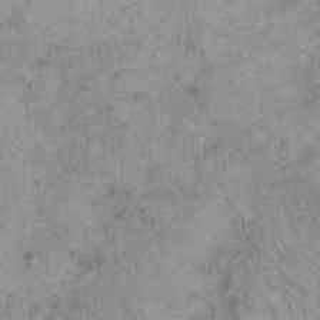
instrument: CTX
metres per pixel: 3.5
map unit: eHh
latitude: 21.0648
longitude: -60.7057
